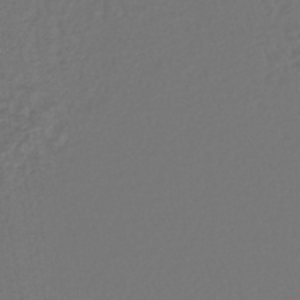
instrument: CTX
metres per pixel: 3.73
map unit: lHb
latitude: -42.8785
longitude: 64.7086
